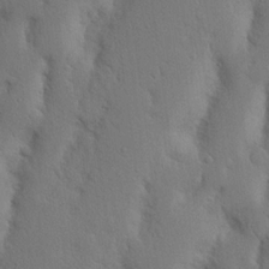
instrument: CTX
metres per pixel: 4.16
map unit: Nhu
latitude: 19.9150
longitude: -75.3671
